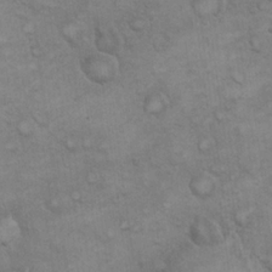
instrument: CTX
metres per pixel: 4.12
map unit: eHh
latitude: 22.1578
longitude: -59.3293
